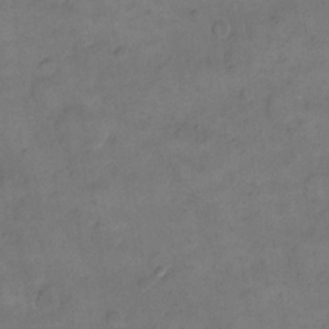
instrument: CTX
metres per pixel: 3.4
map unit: eHh
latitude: 14.3657
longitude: -65.8205
